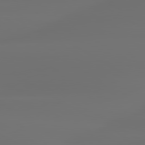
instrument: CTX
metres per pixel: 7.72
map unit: lApd
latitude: 80.0633
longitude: -85.7072
